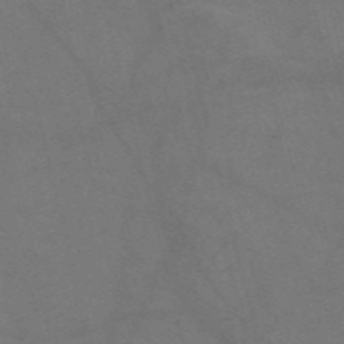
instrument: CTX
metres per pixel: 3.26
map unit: Nve
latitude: -57.5777
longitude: 51.4076
